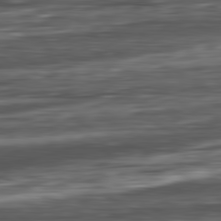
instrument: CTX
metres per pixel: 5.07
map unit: Ap
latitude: -81.5777
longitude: -68.4034
